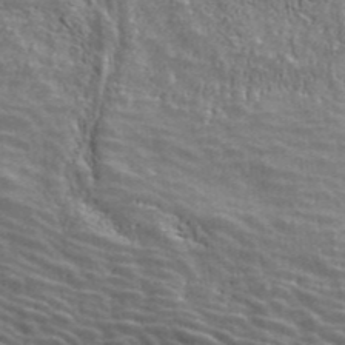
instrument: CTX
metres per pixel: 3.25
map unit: ANa
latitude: 42.0444
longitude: 29.6533
